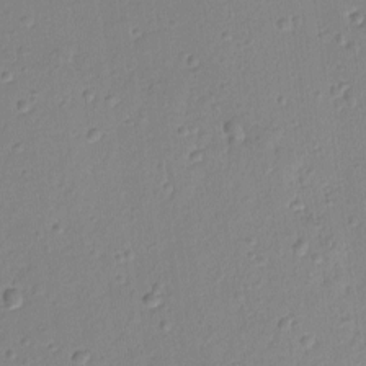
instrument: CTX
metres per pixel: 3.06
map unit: lAvf
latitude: -9.3132
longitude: -120.7813
